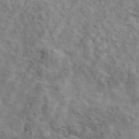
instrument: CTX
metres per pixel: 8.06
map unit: ANa
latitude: 45.9339
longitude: 29.5777
